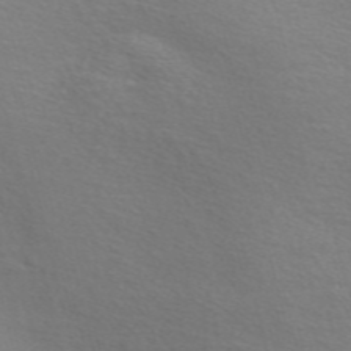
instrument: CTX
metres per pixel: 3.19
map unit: Nve
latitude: -56.6140
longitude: 60.0850
